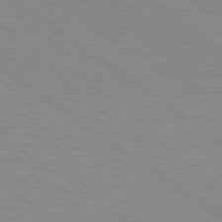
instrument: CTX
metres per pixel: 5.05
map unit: Hpe
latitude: 78.9703
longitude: -122.4412
